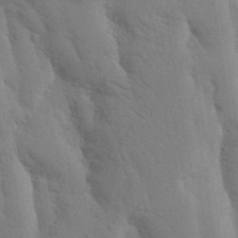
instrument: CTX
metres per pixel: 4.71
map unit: Nhu
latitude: 18.0255
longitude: -76.1955
